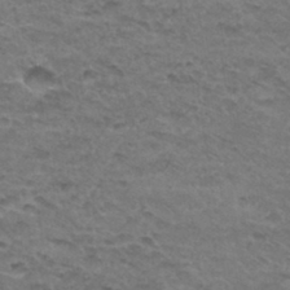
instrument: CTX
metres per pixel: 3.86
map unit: Hto
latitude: 33.0836
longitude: -47.6505
